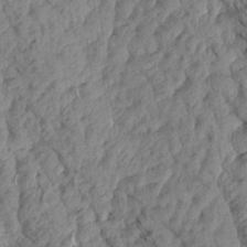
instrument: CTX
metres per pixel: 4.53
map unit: Aa
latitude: 18.3089
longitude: -146.0822
